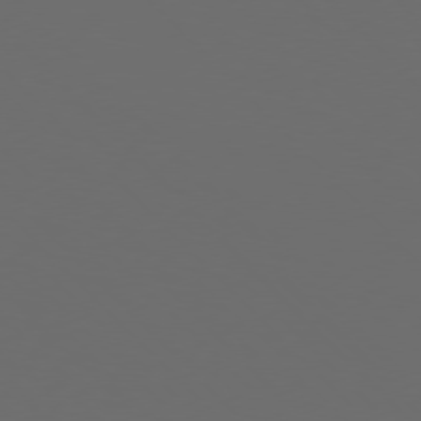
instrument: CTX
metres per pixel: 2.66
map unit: Hpe
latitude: 76.5734
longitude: -168.1956
